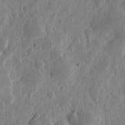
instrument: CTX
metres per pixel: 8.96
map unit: eHh
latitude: 6.3845
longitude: -72.0255
